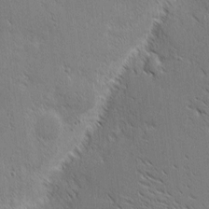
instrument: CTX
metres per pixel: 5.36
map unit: eHh
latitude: 2.0633
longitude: -77.8205
